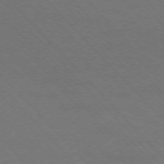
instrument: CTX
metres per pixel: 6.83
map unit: Hpe
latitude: -76.7841
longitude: -12.5735
